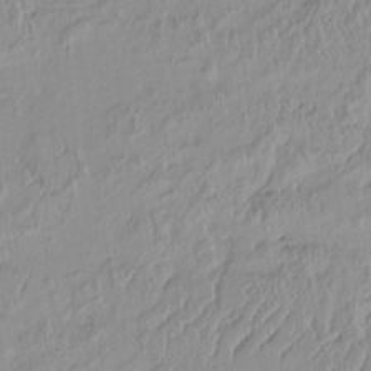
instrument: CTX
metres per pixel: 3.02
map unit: HNhu
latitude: -4.6518
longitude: 13.8989
